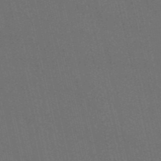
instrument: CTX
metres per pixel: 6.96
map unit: HNb
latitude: -49.2187
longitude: 59.5588
